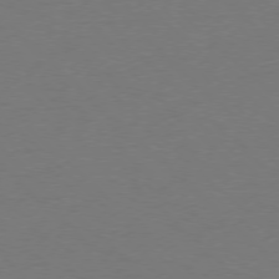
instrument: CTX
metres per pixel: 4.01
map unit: Ap
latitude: -78.0850
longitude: -58.2334
